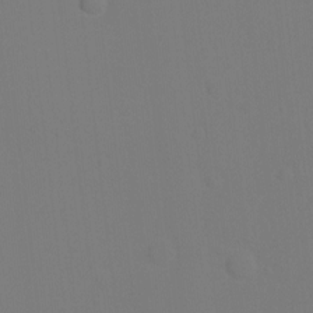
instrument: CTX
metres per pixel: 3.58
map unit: Ht
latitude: 0.7057
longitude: -34.1011
